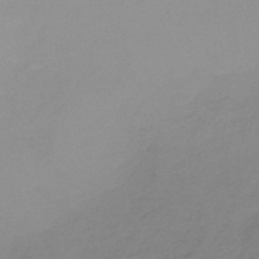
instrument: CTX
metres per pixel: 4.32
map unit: HNb
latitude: -33.5588
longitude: 61.0298
